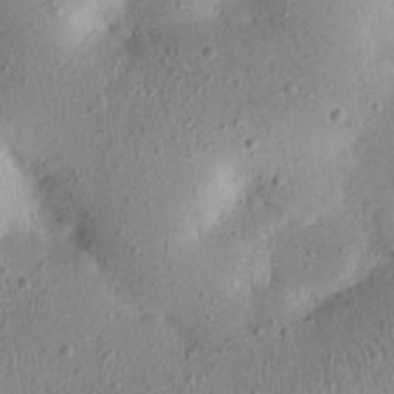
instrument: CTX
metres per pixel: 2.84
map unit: eHh
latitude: 23.9150
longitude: -67.8772
